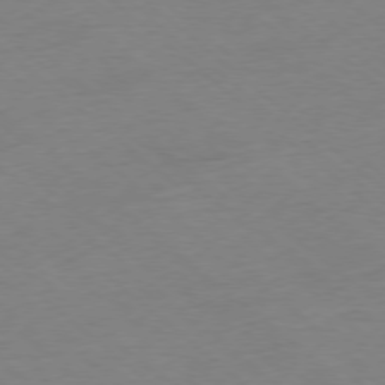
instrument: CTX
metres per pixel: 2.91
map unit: Ap
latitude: -77.8233
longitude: -96.5168
